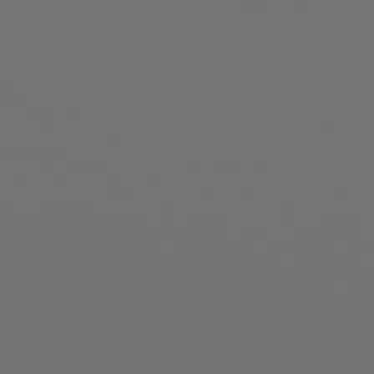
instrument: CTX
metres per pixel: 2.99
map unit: Hpe
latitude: 78.8758
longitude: 176.7085
